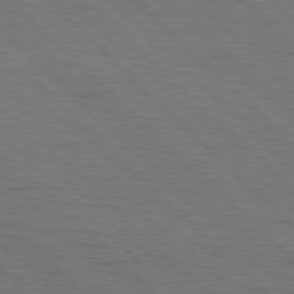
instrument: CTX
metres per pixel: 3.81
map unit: Hpe
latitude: 77.4237
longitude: -155.1781
